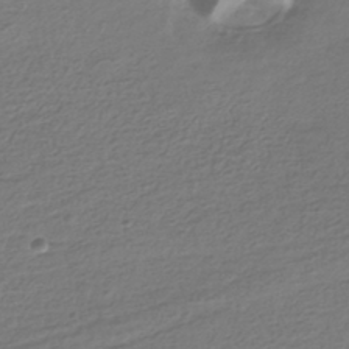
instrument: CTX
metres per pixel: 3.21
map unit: HNhu
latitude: -43.0108
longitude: 99.6911
